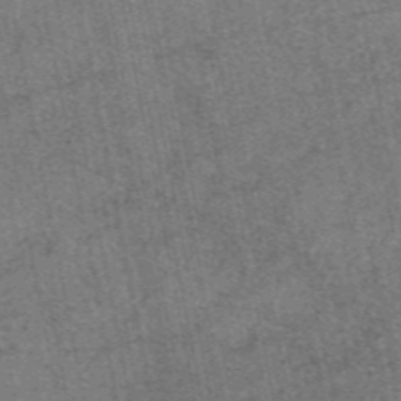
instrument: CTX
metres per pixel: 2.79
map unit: eAb
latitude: 47.7828
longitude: 106.5952
